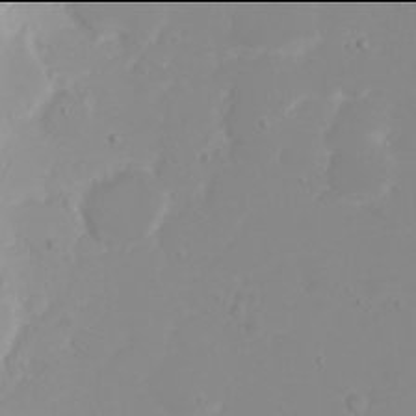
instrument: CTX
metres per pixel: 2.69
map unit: eHh
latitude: 21.9906
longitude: -64.0444
